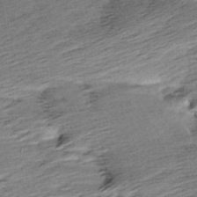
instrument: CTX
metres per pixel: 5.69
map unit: Aa
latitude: 6.4034
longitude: -137.8206
